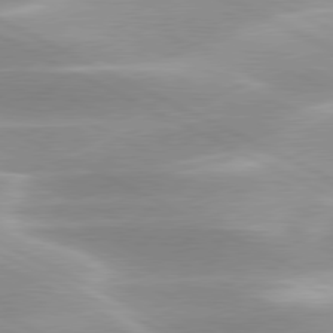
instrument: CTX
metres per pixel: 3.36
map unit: lApd
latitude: 79.8961
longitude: -120.1011
